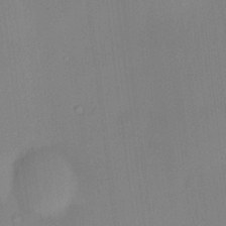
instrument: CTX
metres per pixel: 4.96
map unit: HNhu
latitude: 13.4049
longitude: 12.5007
